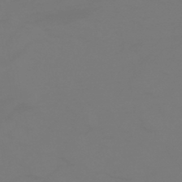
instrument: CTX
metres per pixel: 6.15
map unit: HNhu
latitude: -46.8408
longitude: 90.8030
